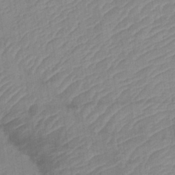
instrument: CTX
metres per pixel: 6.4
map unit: lHb
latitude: -34.6896
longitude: 71.9367
